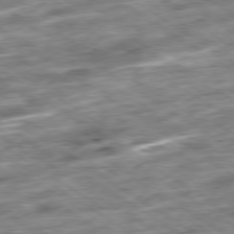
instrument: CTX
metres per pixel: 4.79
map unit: Ap
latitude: -79.7477
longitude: -51.4615
